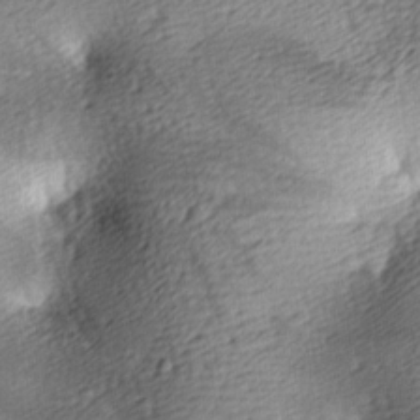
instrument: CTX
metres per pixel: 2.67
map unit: lAa
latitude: -9.8233
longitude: -125.3103
